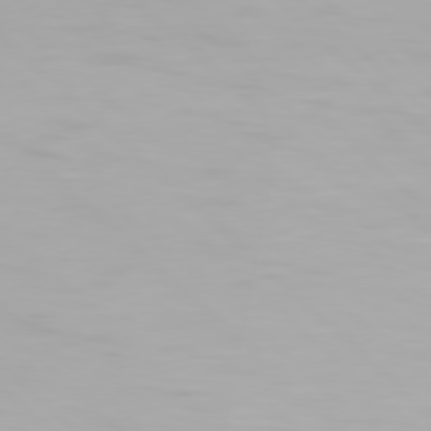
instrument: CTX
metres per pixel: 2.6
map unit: Hpe
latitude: 77.3103
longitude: -163.0081
